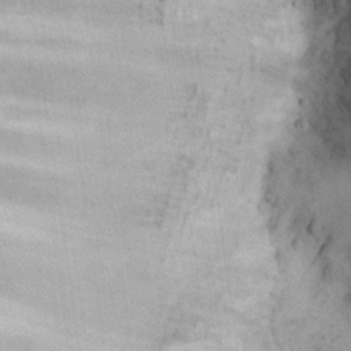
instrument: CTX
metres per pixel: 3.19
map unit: Nhu
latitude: 22.4223
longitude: -71.2537
